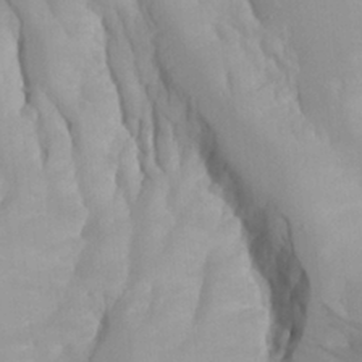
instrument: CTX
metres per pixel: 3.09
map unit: Aa
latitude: 25.7827
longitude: -131.6883
